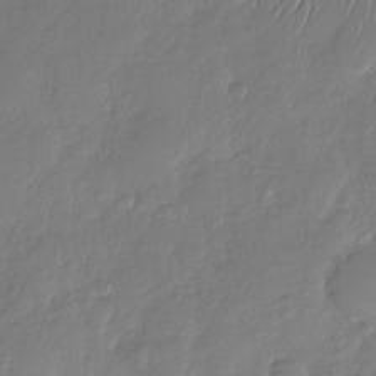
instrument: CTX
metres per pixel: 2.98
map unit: Nhu
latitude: -29.3132
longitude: -61.8772
